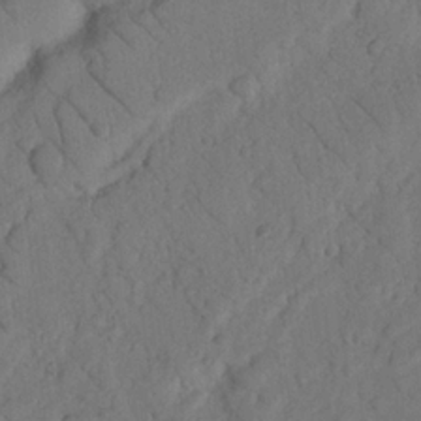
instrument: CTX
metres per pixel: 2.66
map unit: Nhu
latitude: 22.2900
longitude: -74.4790
